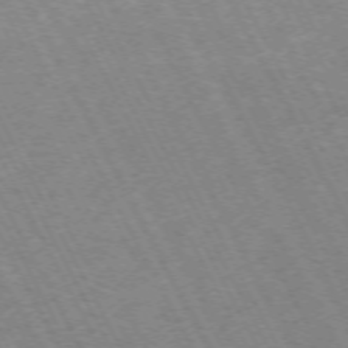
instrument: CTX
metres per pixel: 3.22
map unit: Hpe
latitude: -72.0094
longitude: 9.5399
